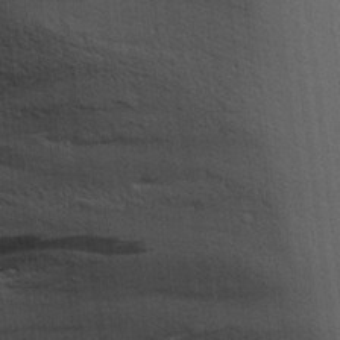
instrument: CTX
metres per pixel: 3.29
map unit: Aa
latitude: 16.9892
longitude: -124.9702
